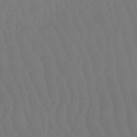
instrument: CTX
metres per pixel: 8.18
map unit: eHb
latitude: -50.7085
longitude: 77.2565
